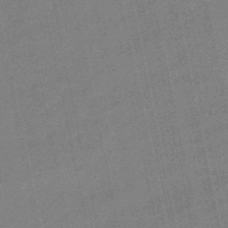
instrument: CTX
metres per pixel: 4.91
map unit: lHb
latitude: -49.8423
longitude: 80.7274
